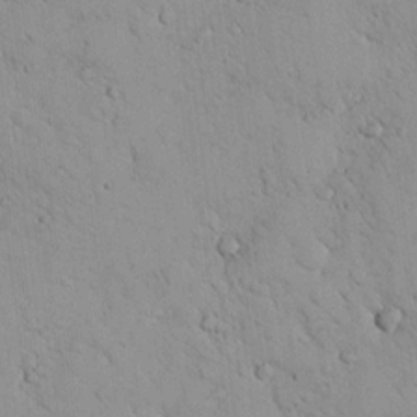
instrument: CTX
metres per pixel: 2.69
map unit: lHvf
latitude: 13.1214
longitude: 178.7463
